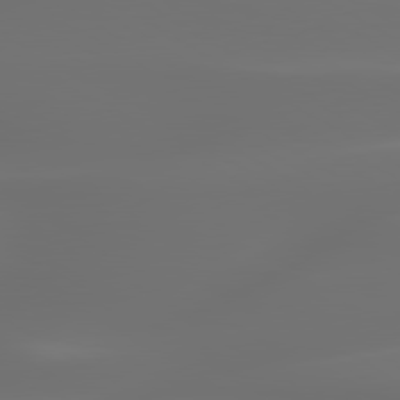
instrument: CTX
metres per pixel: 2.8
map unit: lApd
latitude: 79.9528
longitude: -138.3656
